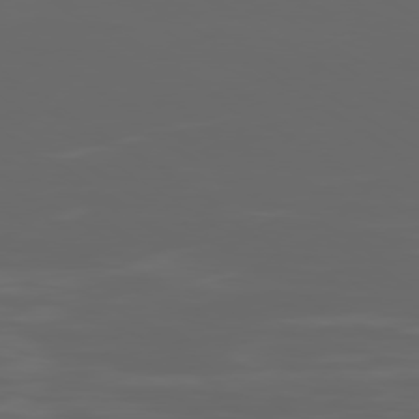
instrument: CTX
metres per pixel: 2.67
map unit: Ap
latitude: -79.8422
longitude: -94.1011
